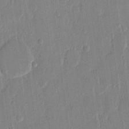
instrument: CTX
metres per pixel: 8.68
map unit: eHh
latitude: 13.6505
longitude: -69.2537
